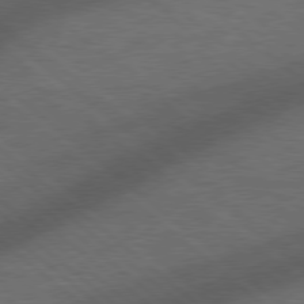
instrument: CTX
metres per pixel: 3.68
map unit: Hpe
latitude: 77.6316
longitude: -151.0080
